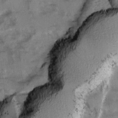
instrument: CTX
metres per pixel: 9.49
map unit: Ave
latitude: 0.3845
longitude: -110.5357
